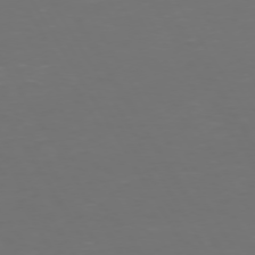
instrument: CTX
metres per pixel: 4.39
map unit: Hpe
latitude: 72.3279
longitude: -126.6680
